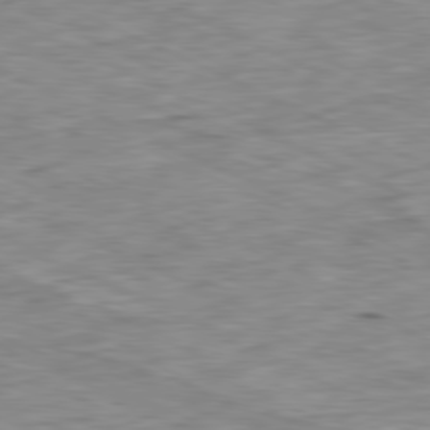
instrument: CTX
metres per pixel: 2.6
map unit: Ap
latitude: -81.0487
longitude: -87.1403
